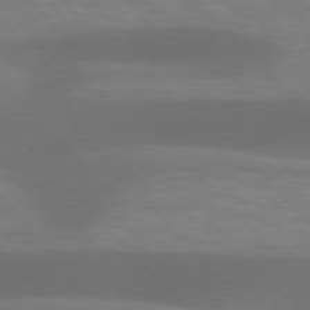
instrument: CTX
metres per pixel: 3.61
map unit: lApd
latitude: 76.7435
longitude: -59.2348
